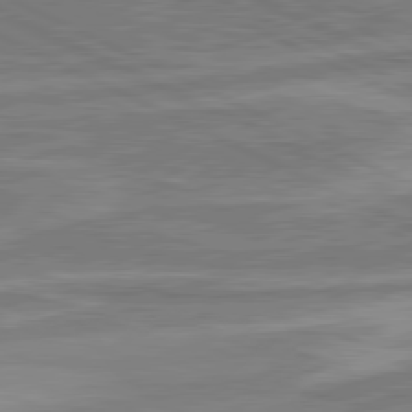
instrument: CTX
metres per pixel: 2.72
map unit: lApd
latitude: 80.8002
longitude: -175.4049
